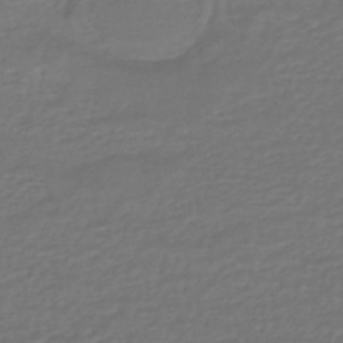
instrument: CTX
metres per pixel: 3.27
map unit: HNhu
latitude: -46.8030
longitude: 95.9556
